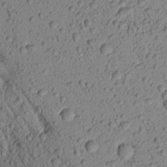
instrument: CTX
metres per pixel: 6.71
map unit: Aa
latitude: 17.8772
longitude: -147.0270
